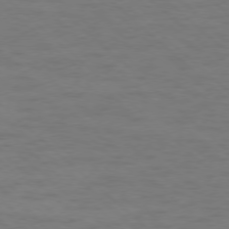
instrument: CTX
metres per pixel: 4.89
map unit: Ap
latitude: -78.0283
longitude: -68.3090
